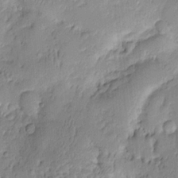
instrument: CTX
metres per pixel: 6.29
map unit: Htu
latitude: 3.2159
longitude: 152.1983
